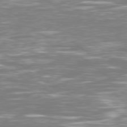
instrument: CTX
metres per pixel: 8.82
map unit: Ap
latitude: -79.6910
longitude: -60.5923
